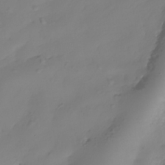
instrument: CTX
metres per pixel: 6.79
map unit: Nhe
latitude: -35.4832
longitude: -144.1011
